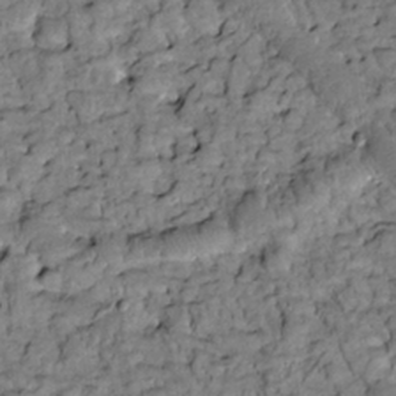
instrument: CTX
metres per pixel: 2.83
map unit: Htu
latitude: -2.4817
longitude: 173.6722
